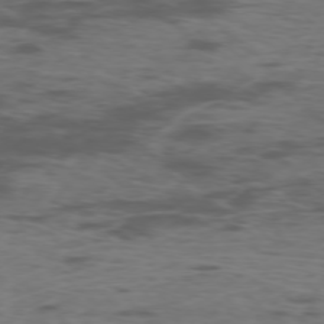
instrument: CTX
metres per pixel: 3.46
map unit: Ap
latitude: -76.2173
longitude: -67.4804
